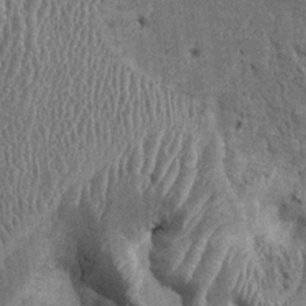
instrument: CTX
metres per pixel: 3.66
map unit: Ht
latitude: -0.2740
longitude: -14.0822
